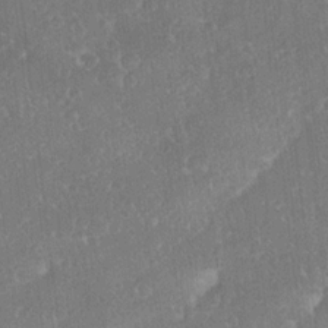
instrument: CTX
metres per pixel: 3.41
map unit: Ave
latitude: 18.4412
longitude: -137.5182
